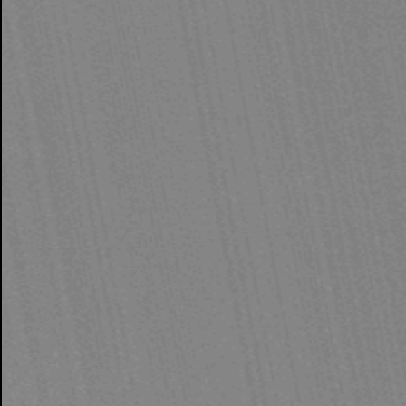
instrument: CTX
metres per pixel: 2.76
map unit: lHb
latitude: -47.0486
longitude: 78.0094
